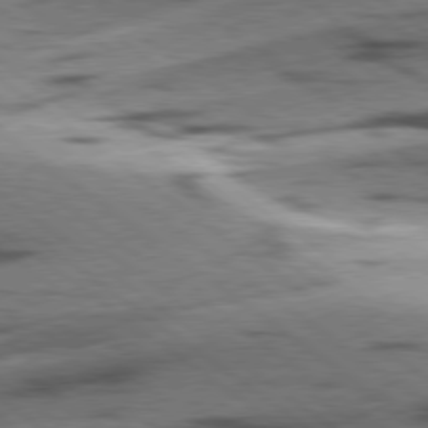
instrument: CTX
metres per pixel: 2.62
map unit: lApd
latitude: 78.7435
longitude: -51.3292
